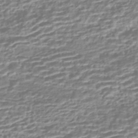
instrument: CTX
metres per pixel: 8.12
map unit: HNhu
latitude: -44.2173
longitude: 99.8989
